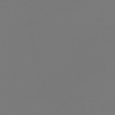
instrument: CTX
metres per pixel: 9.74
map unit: lHb
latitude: -47.1053
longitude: 65.9367
